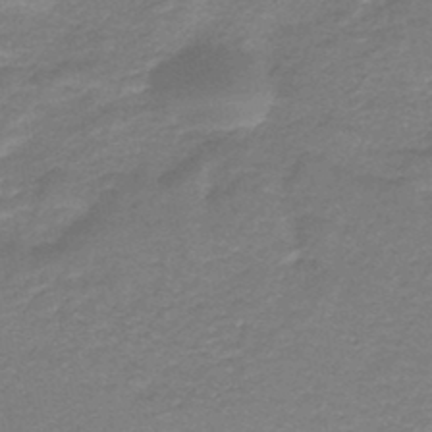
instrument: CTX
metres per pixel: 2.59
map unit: HNb
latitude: -44.7652
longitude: 52.4440
